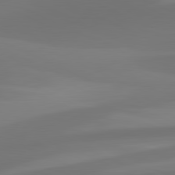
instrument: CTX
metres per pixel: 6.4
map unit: lApd
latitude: 81.4426
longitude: 128.4062
